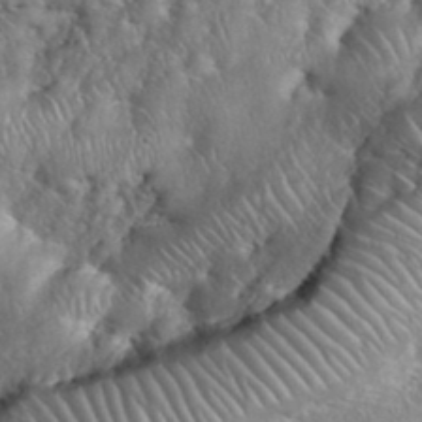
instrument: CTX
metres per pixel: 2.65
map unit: eHh
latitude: 38.7057
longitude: -57.2348
